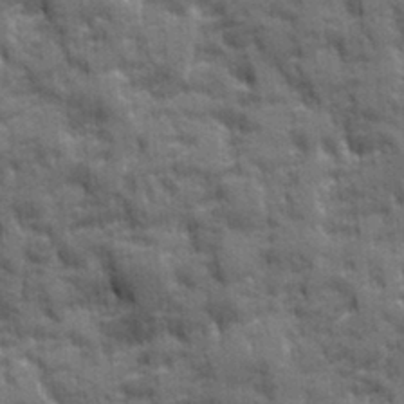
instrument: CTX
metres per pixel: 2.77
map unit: Ave
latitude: 20.1011
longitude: -133.5938
